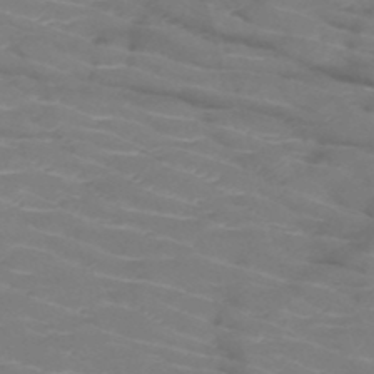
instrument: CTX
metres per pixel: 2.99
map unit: HNb
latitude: -50.4629
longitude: -46.5168
